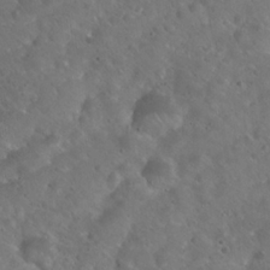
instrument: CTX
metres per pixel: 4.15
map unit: Hto
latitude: 22.2711
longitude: -54.9514
